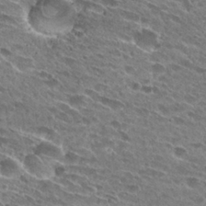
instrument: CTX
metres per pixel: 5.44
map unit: Hto
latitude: 27.2915
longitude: -43.8206
